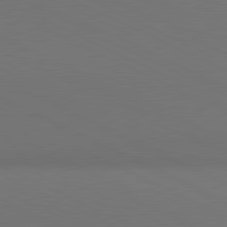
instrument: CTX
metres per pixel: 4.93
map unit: lApd
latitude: 81.0836
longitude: 137.5588
